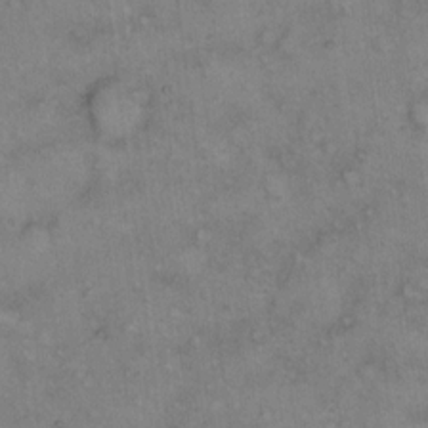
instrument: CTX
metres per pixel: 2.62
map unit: eHh
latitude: 14.4412
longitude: -63.8773
